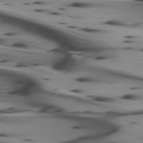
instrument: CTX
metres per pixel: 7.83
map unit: lApd
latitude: 74.8002
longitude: -64.6490
